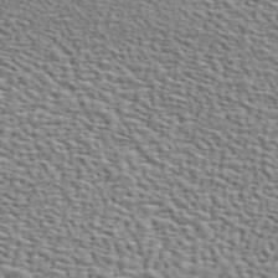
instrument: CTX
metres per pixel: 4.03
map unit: ANa
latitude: 46.1578
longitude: -84.4790
